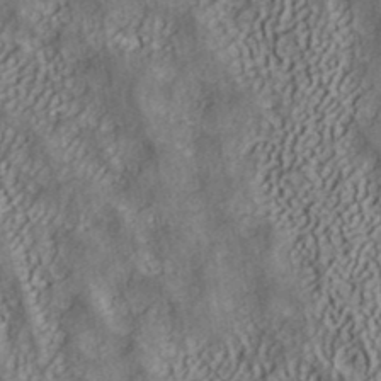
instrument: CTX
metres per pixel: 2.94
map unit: ANa
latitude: 39.8961
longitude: 35.0864
